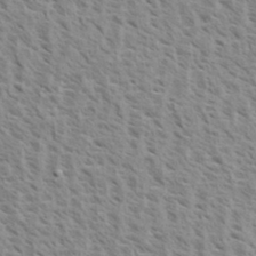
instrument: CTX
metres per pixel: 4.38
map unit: eHh
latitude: 33.7261
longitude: -140.6112
